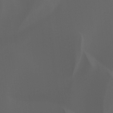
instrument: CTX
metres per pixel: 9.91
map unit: Ht
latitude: -0.5763
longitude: -46.5168
